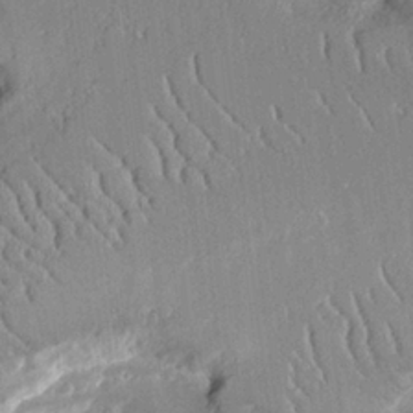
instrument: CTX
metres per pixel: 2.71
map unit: Aa
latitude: 12.3467
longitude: -126.3278
